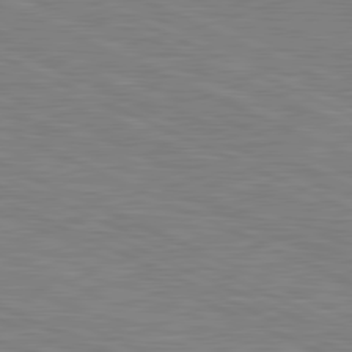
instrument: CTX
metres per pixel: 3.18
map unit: lApd
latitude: 81.1403
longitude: -170.6490
